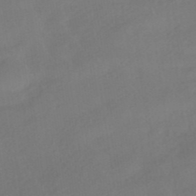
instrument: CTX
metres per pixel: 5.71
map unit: HNhu
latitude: -41.5966
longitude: 92.9353
